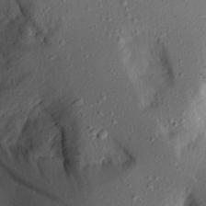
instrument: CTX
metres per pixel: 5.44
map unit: Aa
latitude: 15.1404
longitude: -142.6302
